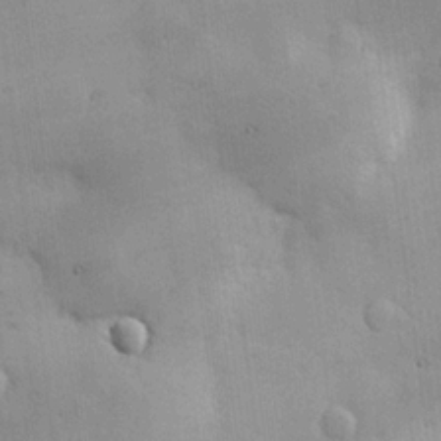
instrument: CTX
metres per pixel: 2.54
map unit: Hve
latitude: 19.0269
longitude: 151.0109
